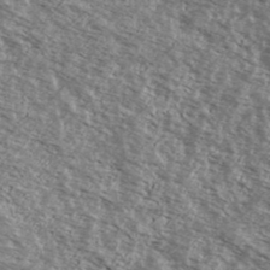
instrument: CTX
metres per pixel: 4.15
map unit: Ave
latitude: 38.7057
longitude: -109.7449
